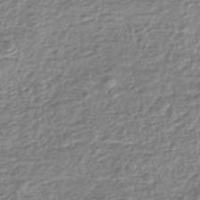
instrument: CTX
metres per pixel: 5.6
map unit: lHb
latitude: -43.4643
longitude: 68.7463
